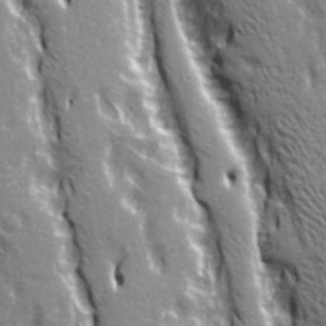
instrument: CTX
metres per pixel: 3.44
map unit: Ave
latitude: 21.3104
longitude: -135.1970
